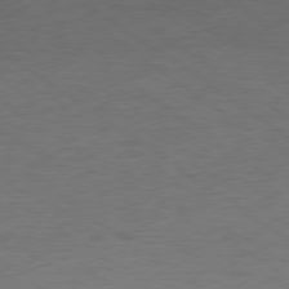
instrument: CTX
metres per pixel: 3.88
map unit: Hpe
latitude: -79.2754
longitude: 9.7478
